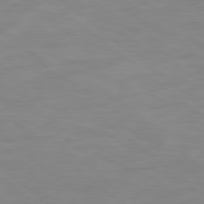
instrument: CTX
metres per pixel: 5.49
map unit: Ap
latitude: -80.0661
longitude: -68.6491
